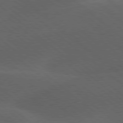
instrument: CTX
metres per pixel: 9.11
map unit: lApd
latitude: 78.2334
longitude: -52.7813
